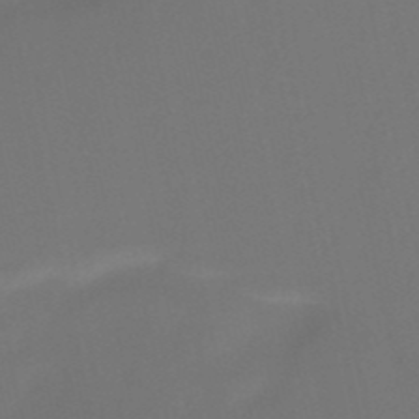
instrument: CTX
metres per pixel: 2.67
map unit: HNb
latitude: -51.9556
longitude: -46.6869
